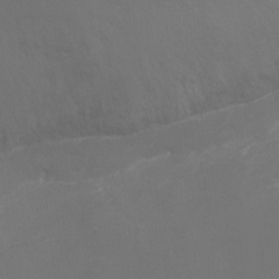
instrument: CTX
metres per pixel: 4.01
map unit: Nhu
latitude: -11.7856
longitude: -34.4034
